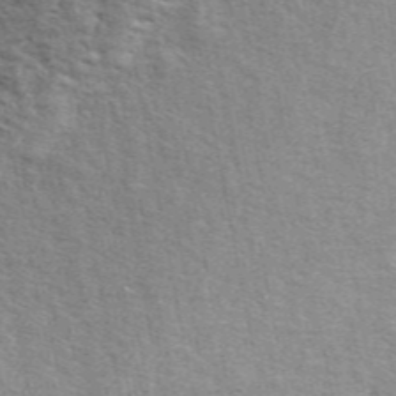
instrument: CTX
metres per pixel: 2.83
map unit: ANa
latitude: 49.0081
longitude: -75.4804
